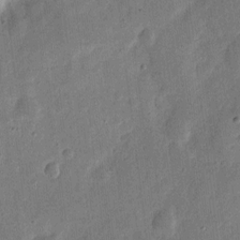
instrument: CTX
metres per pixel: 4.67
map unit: eHh
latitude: 7.1214
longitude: -71.3104
